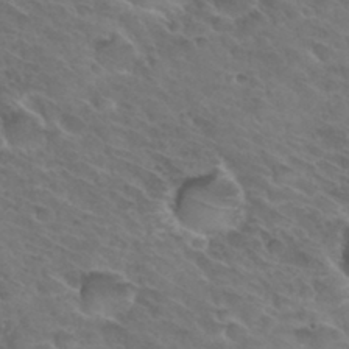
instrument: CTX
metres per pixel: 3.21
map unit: Hto
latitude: 32.4790
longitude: -46.1200
